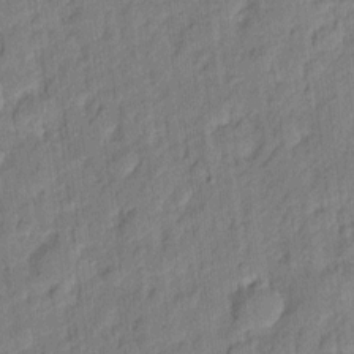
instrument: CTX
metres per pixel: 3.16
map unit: eHh
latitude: 6.8569
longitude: -75.5182
